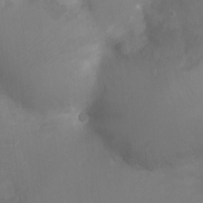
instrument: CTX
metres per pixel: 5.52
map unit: Ht
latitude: -9.5777
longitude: -24.5356
